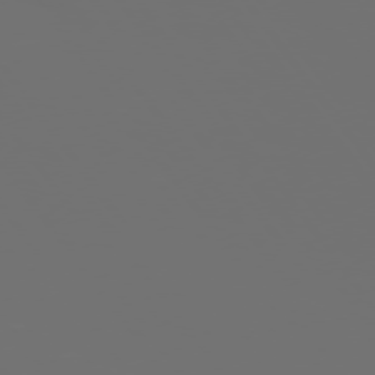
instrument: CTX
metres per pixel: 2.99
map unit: Hpe
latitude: 75.1025
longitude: -126.5168
